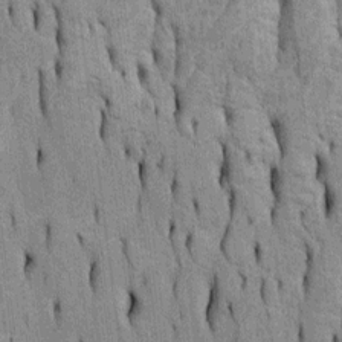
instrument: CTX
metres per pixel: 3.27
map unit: Htu
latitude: -5.3887
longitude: 152.5384
